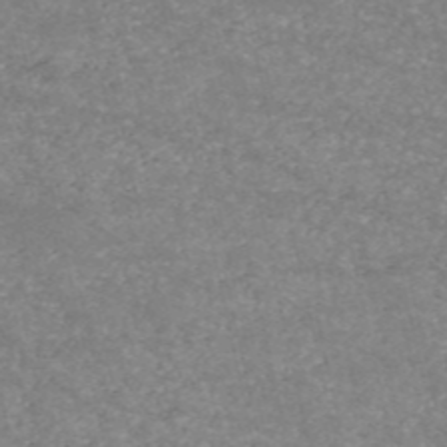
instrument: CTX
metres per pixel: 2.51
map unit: HNb
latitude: -53.7666
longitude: -38.7813
